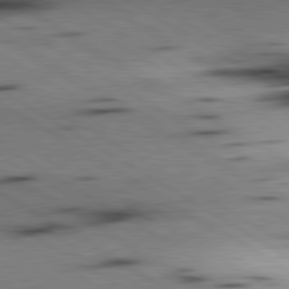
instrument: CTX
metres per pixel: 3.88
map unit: lApd
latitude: 80.4979
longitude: 158.9352
